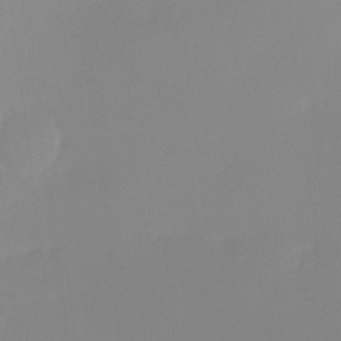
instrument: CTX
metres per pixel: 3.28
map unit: Htu
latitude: -13.8611
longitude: -49.5182
